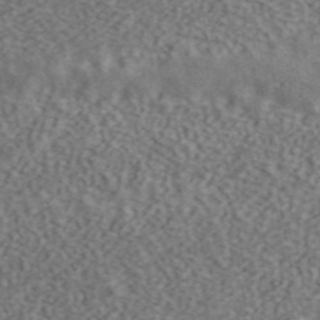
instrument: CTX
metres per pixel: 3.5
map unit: ANa
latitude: 44.7435
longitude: 45.6722
